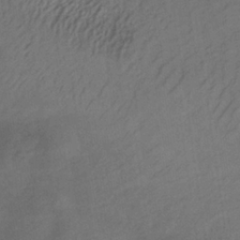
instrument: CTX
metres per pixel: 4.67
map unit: lHb
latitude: -33.1243
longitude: 64.9164
